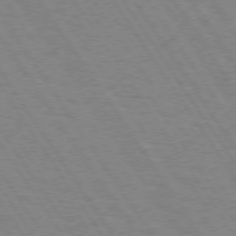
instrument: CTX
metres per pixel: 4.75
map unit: Hpe
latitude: 74.1389
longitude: -136.6302
